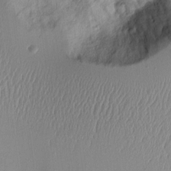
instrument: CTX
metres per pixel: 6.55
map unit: Aa
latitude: 11.1403
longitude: -127.1970
